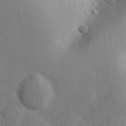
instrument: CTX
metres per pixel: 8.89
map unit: eHh
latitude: 25.1781
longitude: -77.4237
